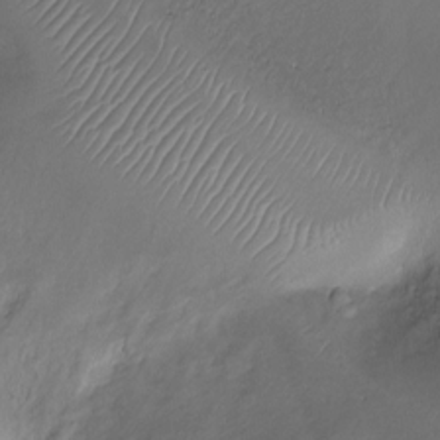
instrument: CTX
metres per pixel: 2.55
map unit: Ht
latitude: -10.0661
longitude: -19.9528
